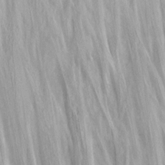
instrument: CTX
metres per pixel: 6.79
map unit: Ave
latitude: 10.8947
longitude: -104.3657
